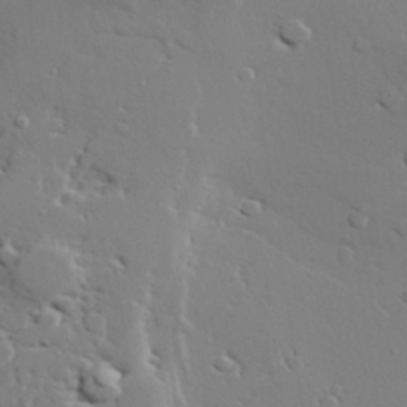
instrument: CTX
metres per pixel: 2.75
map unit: lAvf
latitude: 28.7057
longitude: -108.4034
